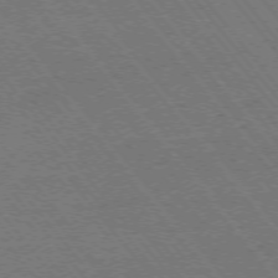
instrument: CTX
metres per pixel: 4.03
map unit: Ap
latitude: -75.1432
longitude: -81.8961
